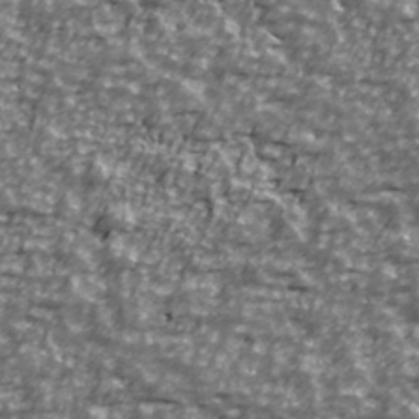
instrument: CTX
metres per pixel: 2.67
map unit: Ave
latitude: 40.9324
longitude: -114.2711
